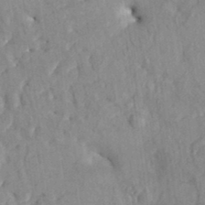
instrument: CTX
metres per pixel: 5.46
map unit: HNhu
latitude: 4.8569
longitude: 10.2173
